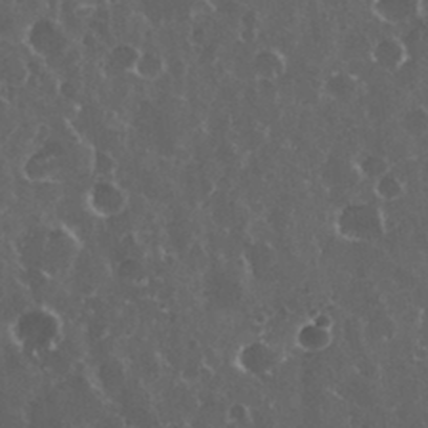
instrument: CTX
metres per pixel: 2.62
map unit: eHh
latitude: 33.6883
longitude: -61.2915
